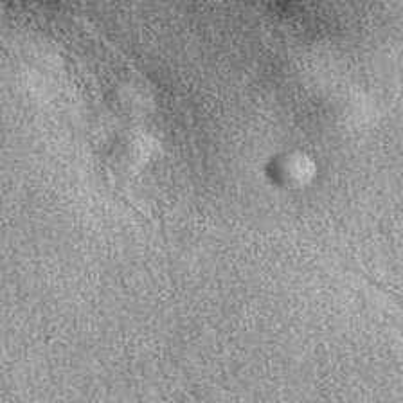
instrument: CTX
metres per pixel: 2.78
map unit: eAb
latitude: 39.1970
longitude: 110.4629
